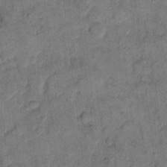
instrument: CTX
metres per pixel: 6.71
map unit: eHh
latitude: 12.1200
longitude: -65.0458
